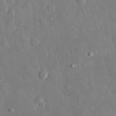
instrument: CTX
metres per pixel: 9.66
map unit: eHh
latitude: 28.9891
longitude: -79.6505
